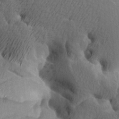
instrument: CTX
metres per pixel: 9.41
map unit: Ave
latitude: -8.3117
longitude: -123.4804
